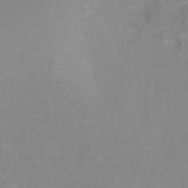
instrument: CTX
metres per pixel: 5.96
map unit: Ht
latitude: -8.1984
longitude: -35.1214
